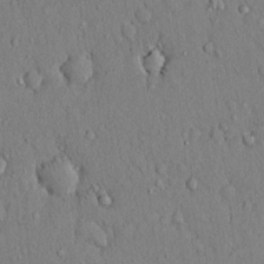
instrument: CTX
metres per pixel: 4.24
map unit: Hto
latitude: 12.9325
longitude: -58.1956
